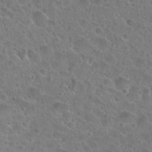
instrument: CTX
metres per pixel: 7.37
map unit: Hto
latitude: 22.5357
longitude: -45.6505
